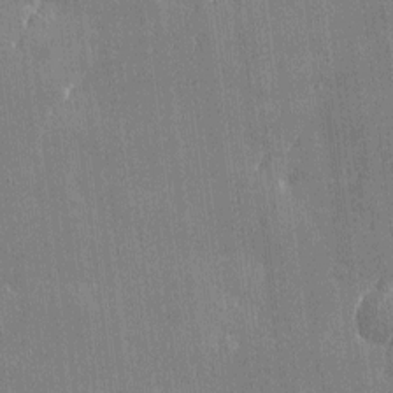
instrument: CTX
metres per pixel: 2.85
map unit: Htu
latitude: -7.0675
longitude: 176.1795
